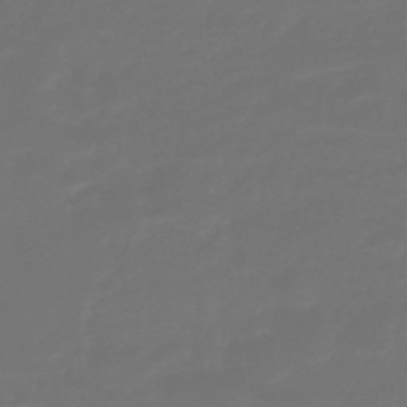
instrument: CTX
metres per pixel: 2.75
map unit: lHb
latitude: -47.7666
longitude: 65.6344
